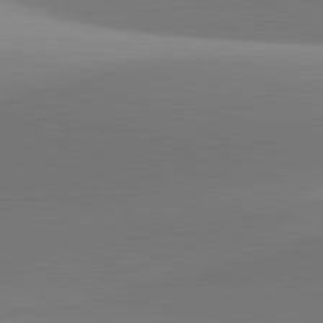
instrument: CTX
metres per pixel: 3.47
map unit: lApd
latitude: 81.6505
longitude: 142.1416
